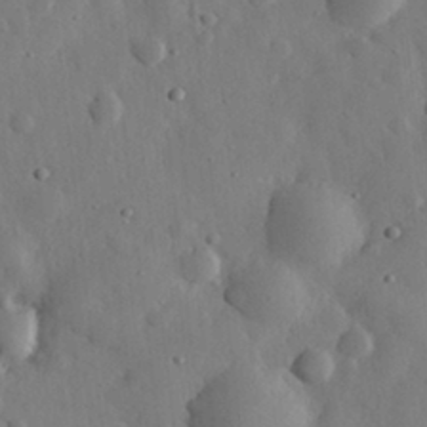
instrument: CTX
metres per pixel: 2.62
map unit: eHh
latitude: 30.2334
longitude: -77.6882
